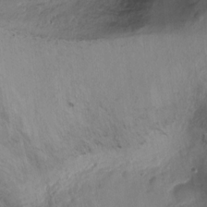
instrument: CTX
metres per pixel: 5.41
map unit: Ht
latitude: -15.8612
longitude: -41.8016
